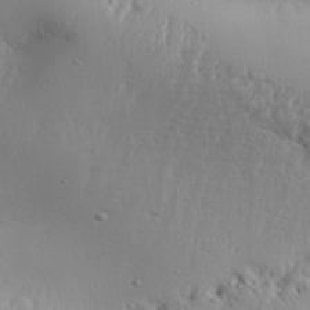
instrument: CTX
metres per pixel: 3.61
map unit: Aa
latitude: 31.7828
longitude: -132.8947
